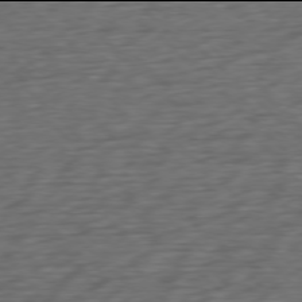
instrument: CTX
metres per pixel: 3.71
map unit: Ap
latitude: -78.0094
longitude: -71.9906
